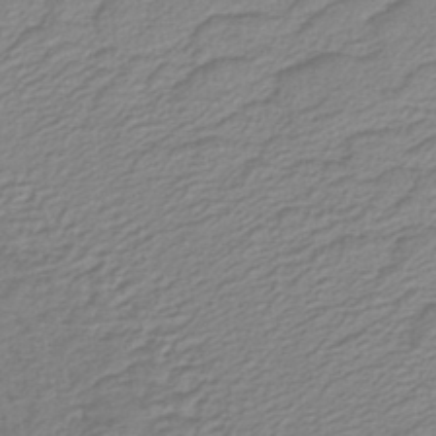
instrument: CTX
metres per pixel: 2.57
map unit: lHb
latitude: -40.7274
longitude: 51.7666
